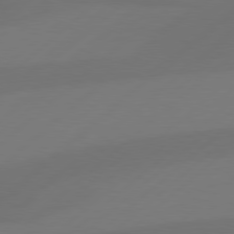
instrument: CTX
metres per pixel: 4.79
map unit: Hpe
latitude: 78.7813
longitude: -132.7246
